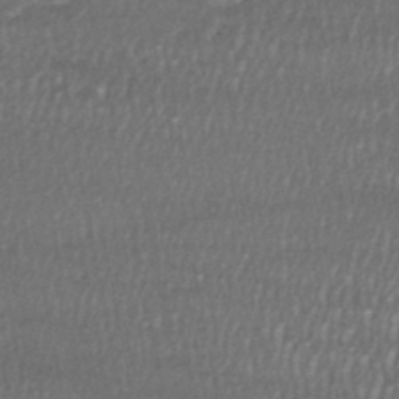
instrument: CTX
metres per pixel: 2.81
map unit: HNhu
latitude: -46.5573
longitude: 105.0864
